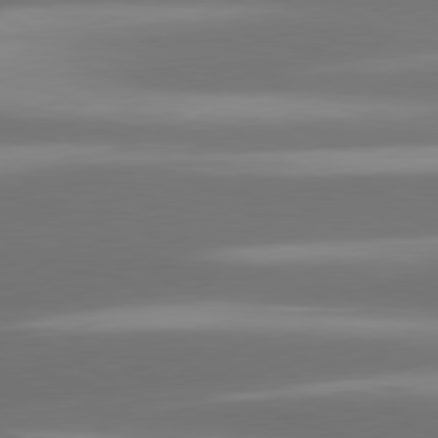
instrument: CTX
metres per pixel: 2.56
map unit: lApd
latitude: 80.3089
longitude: -138.4034
